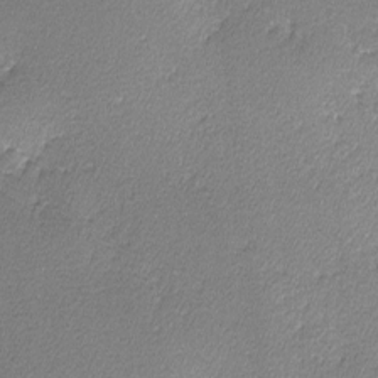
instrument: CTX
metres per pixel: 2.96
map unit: lHvf
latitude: -11.8800
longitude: -102.4601
